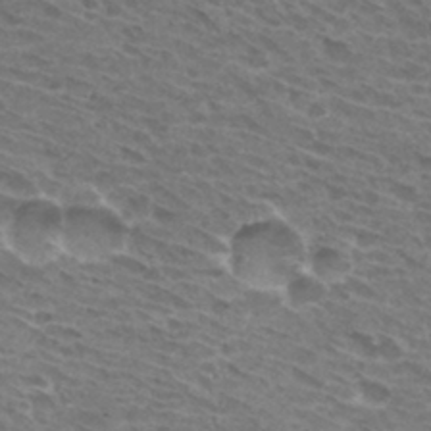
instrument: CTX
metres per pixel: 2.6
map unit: Hto
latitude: 31.0459
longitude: -44.3845
